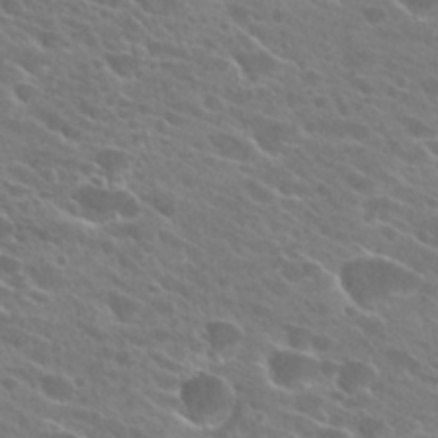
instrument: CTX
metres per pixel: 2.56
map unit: Hto
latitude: 25.9150
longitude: -41.4048
